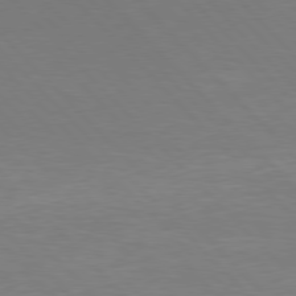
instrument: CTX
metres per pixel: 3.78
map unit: Hpe
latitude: 77.1781
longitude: -125.1592
